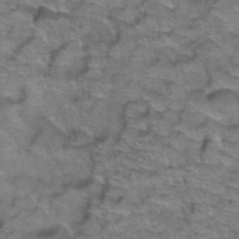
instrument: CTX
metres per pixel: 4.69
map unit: Hto
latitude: 39.0458
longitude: -44.1389
